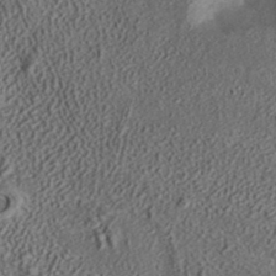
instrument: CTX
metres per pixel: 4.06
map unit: ANa
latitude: 36.6680
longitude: 17.7100
